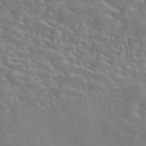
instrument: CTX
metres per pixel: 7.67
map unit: eAb
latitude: 44.8758
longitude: 125.4643
